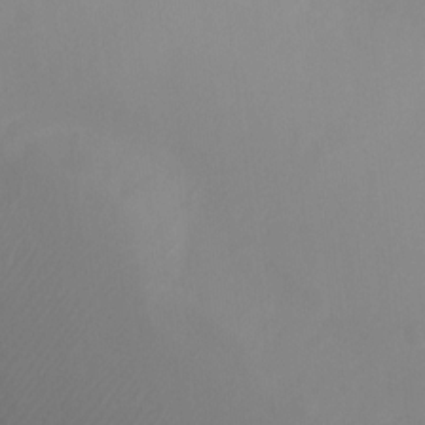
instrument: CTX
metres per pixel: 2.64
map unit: Ht
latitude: 2.9513
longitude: -28.8380
